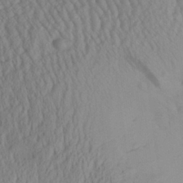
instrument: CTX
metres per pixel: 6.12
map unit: Aa
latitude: 28.5734
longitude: -133.8017
